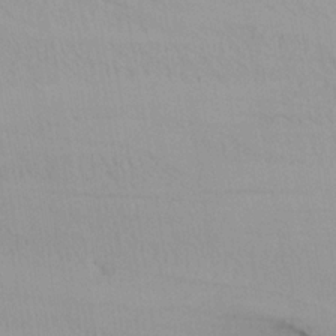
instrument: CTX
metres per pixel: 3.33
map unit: Nhu
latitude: -3.7666
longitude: -70.7435
